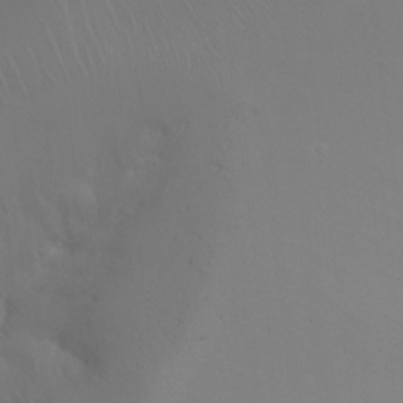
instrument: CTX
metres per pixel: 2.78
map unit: Ht
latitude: -7.4832
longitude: -29.4615
